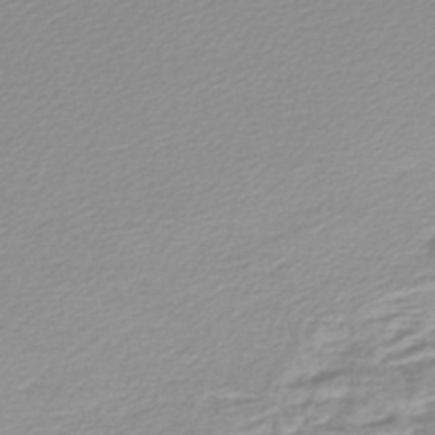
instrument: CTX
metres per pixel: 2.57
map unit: lHb
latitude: -46.4440
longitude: 64.9164
